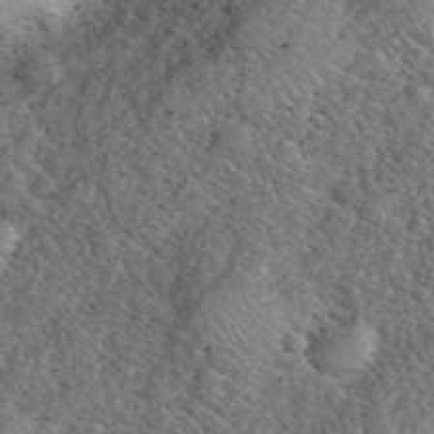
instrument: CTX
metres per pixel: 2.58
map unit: eHh
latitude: 40.8191
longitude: -57.0836
